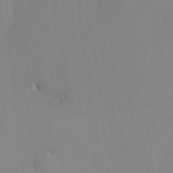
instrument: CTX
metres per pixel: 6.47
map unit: HNhu
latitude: 6.9325
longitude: 1.1243
